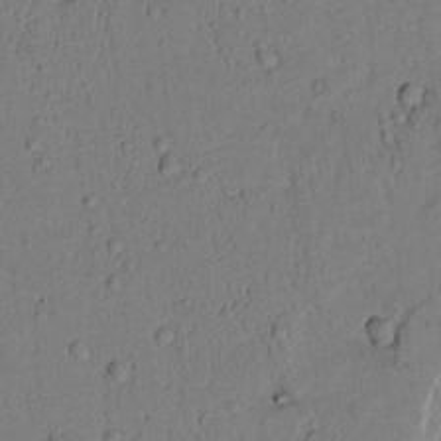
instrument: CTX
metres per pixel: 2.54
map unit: lAvf
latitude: 8.4412
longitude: 170.0094
